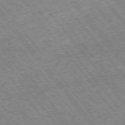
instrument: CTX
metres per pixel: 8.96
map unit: Hpe
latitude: -75.6155
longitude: -20.5357
